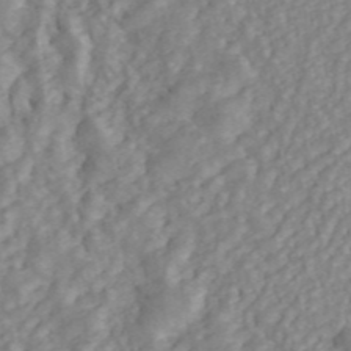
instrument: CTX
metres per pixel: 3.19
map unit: ANa
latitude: 46.0633
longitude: 24.0094
